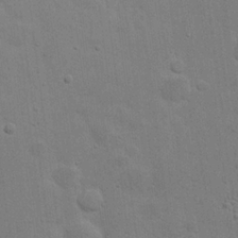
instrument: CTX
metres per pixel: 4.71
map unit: eHh
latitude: 20.9892
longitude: -62.3845
